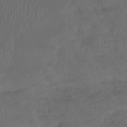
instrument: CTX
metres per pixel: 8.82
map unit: Aa
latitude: -10.7841
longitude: -68.7246
